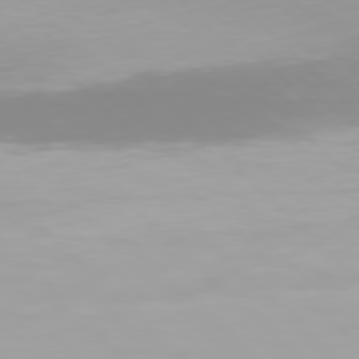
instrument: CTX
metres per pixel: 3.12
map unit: Hpe
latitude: 77.2726
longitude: -173.1214
